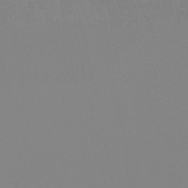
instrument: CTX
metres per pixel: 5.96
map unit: eHb
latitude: -50.5007
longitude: 76.0472
